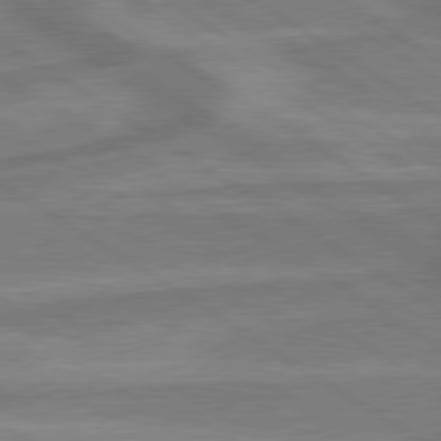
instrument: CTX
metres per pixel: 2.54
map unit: lApd
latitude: 79.5938
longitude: -172.4034
